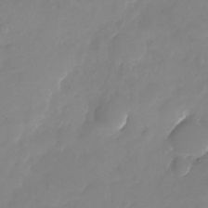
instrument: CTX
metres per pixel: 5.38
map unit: Nhu
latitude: -25.0108
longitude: -69.5182
